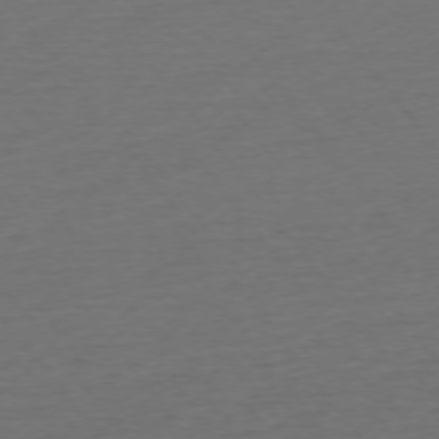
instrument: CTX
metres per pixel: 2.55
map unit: Ap
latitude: -75.1054
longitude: -92.0255
